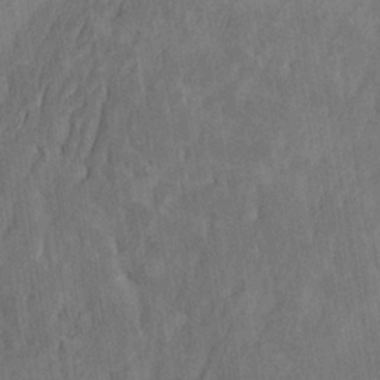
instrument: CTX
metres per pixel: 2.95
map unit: Htu
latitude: -4.3495
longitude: -177.4615
